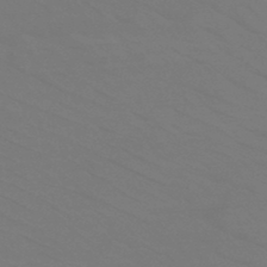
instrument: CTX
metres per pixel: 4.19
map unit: HNb
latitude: -46.1983
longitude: -44.1200
